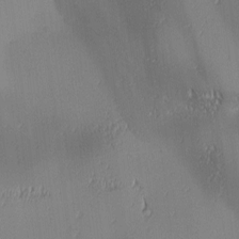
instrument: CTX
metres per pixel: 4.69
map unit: lAa
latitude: 1.1781
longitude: -116.6680
